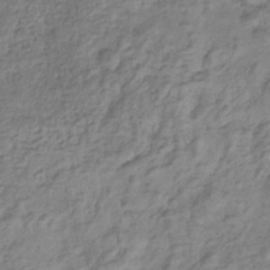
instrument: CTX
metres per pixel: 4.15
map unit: eHb
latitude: -29.8045
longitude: 68.5006
